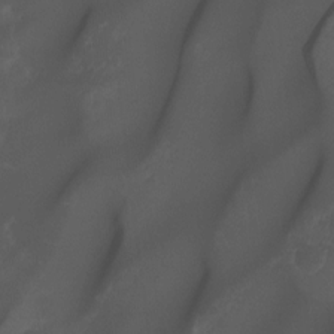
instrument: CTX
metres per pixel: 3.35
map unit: Hto
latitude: -7.7288
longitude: -45.4615
